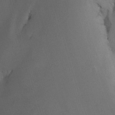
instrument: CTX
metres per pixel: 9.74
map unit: Nhu
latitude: -14.7464
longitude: -53.9528
